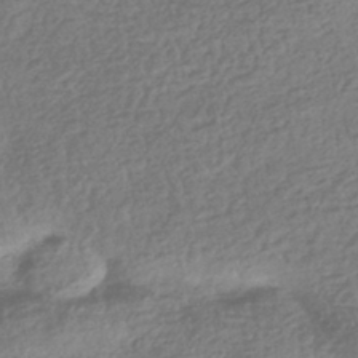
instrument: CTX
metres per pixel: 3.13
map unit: HNhu
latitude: -42.3873
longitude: 98.3117
